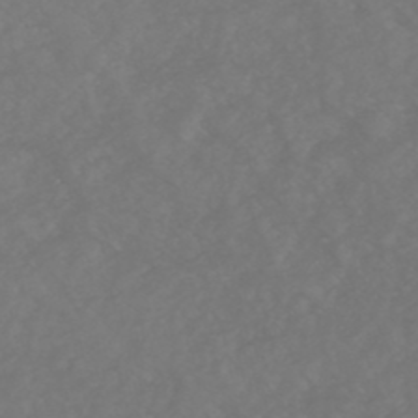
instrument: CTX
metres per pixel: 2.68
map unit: HNhu
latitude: -49.0865
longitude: 101.2375
